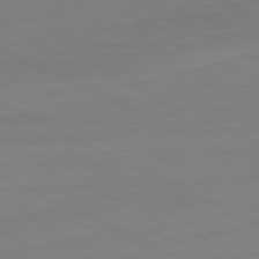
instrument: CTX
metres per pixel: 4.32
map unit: Ap
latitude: -81.9178
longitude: -71.9528
